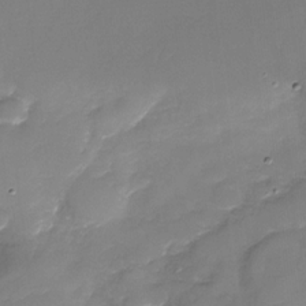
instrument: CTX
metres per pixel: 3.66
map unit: Nhu
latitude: -29.6533
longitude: -73.6505
